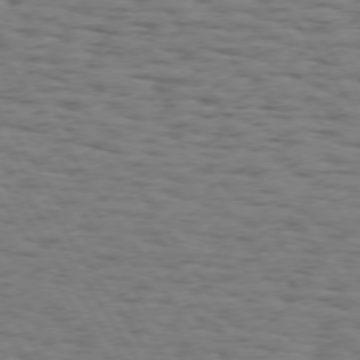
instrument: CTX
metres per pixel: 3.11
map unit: Hpe
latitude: 73.9717
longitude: -132.1578
